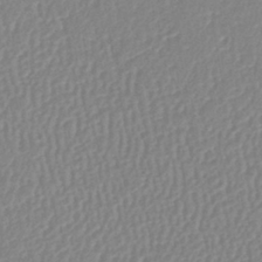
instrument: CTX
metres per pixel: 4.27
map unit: lHb
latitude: -44.1984
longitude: 64.9164
